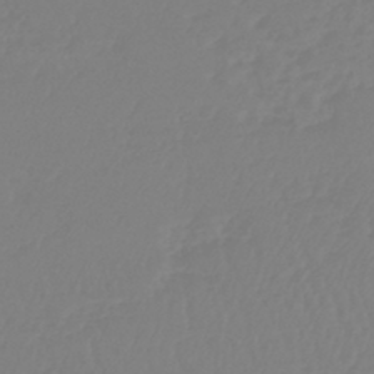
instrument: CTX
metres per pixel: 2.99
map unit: lHb
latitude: -45.0864
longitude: 72.2739
